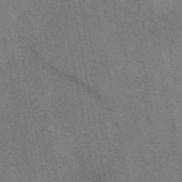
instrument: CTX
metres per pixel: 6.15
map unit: eAb
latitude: 50.5923
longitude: 116.0283
